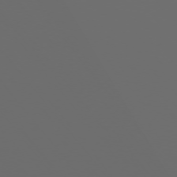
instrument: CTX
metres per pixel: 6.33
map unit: Ap
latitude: -76.0850
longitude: -74.9325
